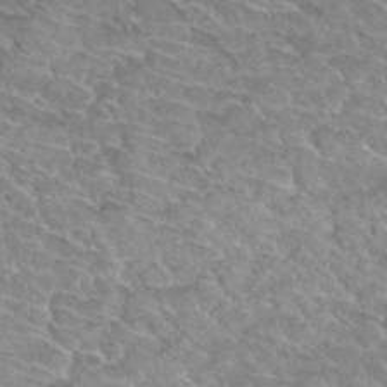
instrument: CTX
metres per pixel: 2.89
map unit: Hto
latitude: 32.0822
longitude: -48.7246
